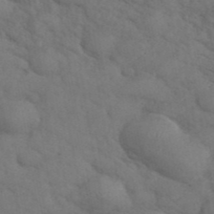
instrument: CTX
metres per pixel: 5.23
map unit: ANa
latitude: 42.7813
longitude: 55.6533
